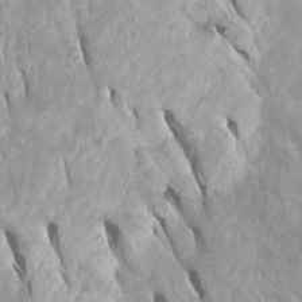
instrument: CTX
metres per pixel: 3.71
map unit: Htu
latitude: -5.7666
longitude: -76.7246
